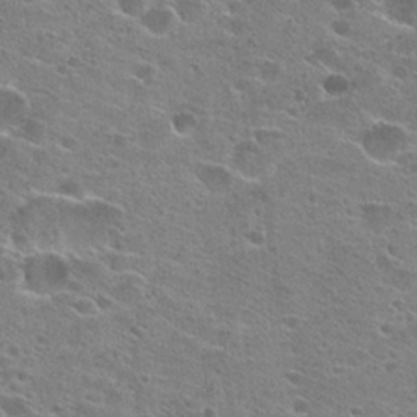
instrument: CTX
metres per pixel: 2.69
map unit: Hto
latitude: 23.6883
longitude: -42.6680
